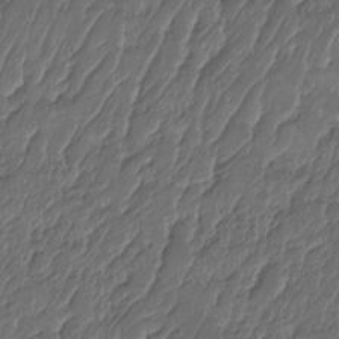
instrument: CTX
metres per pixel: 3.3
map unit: HNhu
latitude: -24.5385
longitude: 50.6707
